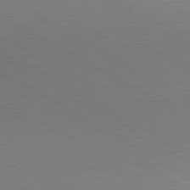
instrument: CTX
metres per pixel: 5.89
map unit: lApd
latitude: 80.3656
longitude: 125.8044
